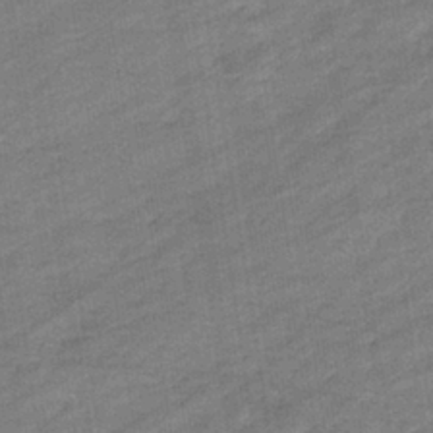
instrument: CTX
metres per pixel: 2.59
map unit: eHb
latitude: -36.9730
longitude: 77.7100
